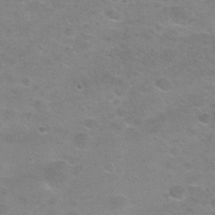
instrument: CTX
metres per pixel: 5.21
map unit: Nhu
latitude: 27.5371
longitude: -50.0822
